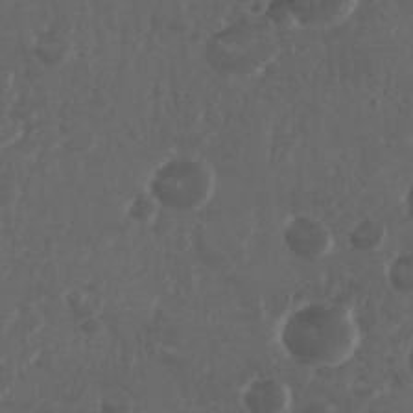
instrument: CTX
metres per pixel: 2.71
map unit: Nhu
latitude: 28.8758
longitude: -56.9324
